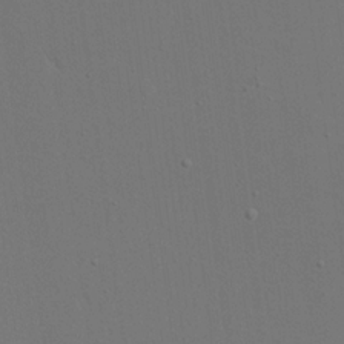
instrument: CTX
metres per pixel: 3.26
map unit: eHh
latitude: 18.5545
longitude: -69.4049
